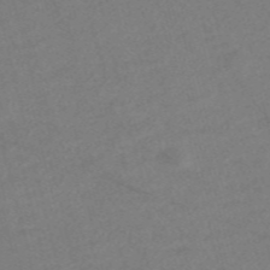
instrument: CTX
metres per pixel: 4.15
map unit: Nve
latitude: -57.4454
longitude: 53.4832
